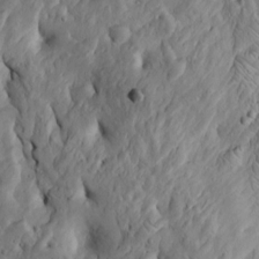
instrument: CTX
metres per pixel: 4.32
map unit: Htu
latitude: -3.9367
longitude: 157.1998
